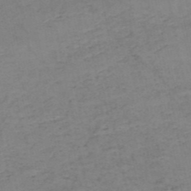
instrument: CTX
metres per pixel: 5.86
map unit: HNb
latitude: -50.2550
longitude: -51.7071
